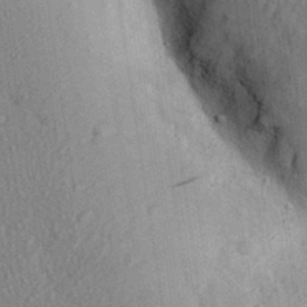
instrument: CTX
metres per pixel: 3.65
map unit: Aa
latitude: 31.8584
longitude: -144.6112
